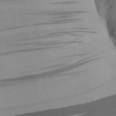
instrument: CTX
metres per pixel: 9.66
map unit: Aa
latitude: 30.1389
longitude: -132.9514
